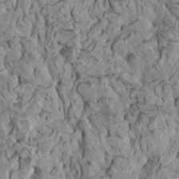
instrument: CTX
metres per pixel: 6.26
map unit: HNhu
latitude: 6.1389
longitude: -1.3292
